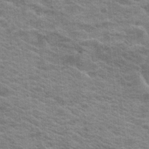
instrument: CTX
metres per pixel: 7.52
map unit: Hto
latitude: 19.2159
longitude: -37.6694
